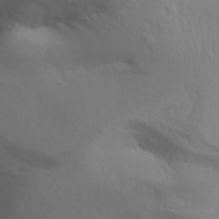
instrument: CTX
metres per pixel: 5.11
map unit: Aa
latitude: 32.3089
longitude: -143.4616
